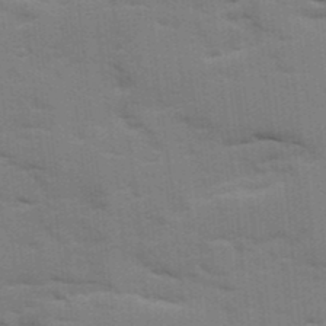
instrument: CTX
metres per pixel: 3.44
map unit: Ave
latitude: 11.6694
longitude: -102.0822
